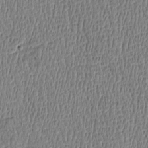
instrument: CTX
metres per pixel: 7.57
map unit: Htu
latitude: -5.1242
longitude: 175.6910
